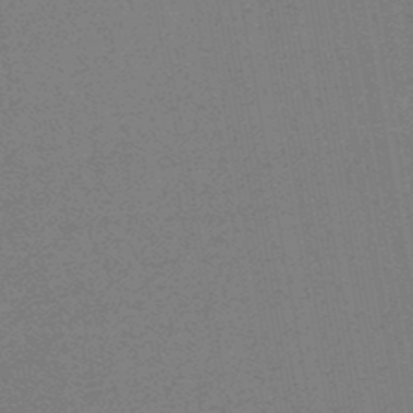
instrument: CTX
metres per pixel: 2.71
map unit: lHb
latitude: -48.3873
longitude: 82.4251
